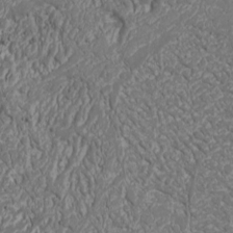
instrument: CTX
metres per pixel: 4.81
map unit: Nhu
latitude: -0.7464
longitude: -79.8961
